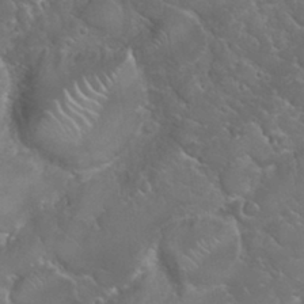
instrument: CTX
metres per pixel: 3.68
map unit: Nhu
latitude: 24.1955
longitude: -60.0444
